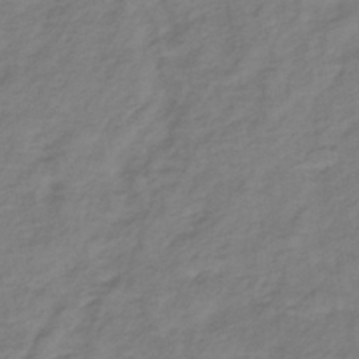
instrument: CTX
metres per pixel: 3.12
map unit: lHb
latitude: -38.9920
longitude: 71.8045
